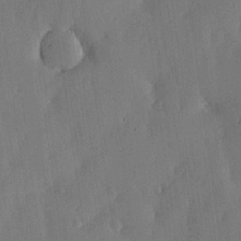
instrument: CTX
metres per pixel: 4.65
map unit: lHvf
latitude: 19.3481
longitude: -115.6882
